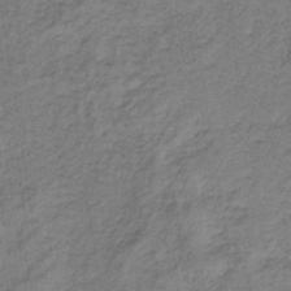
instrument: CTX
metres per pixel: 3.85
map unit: lHb
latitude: -33.2943
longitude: 65.7100
